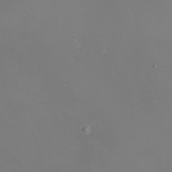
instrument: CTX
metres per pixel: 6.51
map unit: Nhu
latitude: -9.1053
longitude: -80.3467
